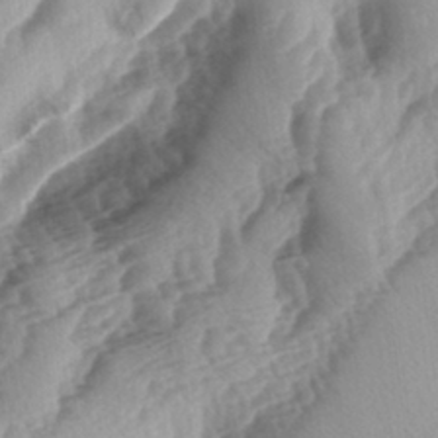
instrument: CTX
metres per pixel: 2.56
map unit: lAa
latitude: -4.1983
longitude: -126.9514
